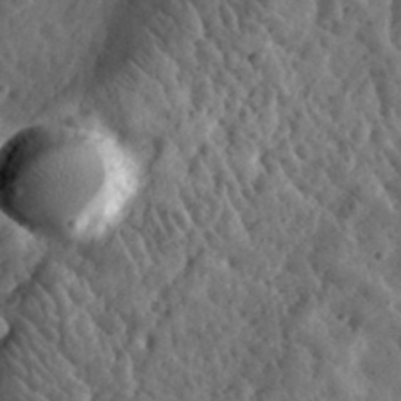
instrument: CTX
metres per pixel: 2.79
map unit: eHh
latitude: 33.5749
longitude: -79.1592
